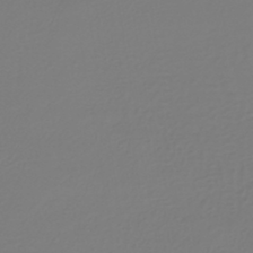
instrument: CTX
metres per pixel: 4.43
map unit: lHb
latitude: -42.4251
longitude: 60.3684
